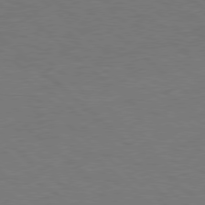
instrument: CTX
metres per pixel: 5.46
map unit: Hpe
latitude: 77.7638
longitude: -150.6679
